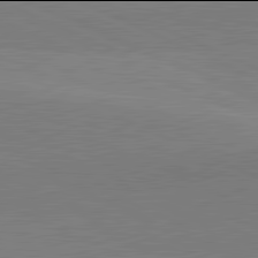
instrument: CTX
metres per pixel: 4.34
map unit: lApd
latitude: 81.9906
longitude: 139.4266
